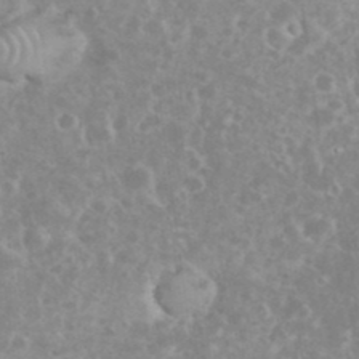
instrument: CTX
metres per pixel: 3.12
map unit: eHh
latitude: 34.9324
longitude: -62.6491
